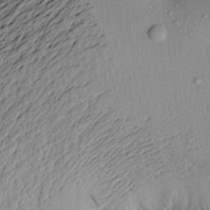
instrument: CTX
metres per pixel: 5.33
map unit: Aa
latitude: 20.3656
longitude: -149.0081
